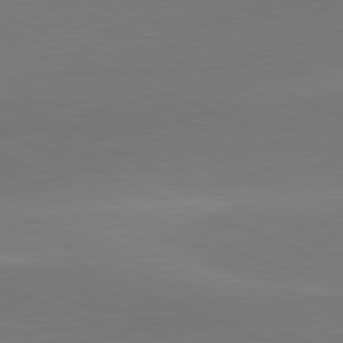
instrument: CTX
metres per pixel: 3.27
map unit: lApd
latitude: 81.8961
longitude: -155.8583
